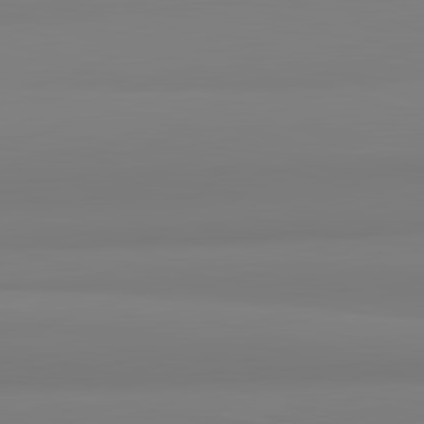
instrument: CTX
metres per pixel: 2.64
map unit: lApd
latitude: 82.4034
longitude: 173.0675
